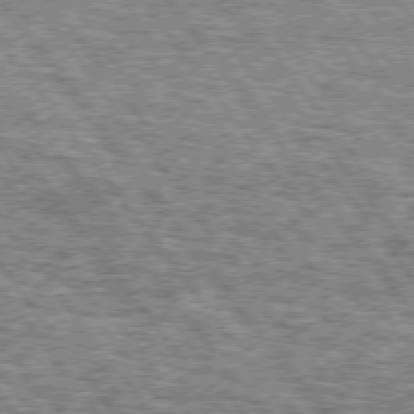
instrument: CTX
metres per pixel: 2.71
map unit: Hpe
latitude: 74.7624
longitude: -155.2348
